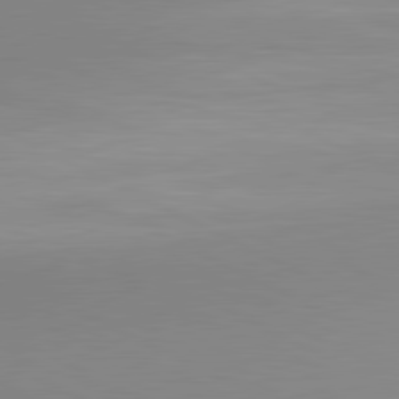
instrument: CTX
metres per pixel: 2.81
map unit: lApd
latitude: 80.8380
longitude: 143.9745
